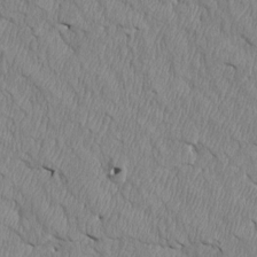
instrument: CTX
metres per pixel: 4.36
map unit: Htu
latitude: 4.1389
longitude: 151.6344
